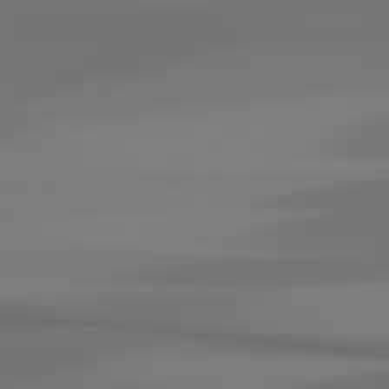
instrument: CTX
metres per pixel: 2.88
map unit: Hpe
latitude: 78.3656
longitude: -136.2334
